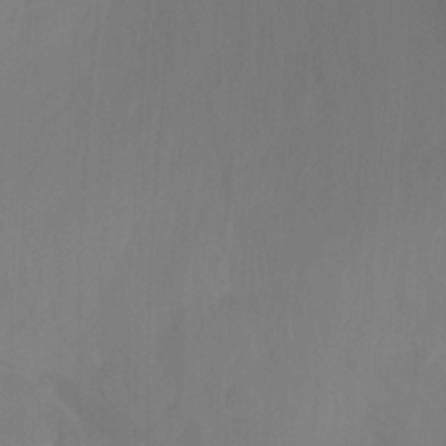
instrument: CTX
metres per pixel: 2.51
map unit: Ht
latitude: -14.0094
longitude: -56.8568
